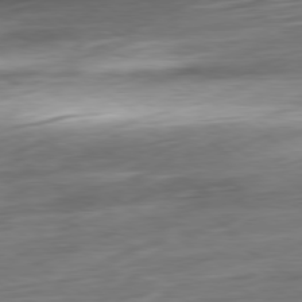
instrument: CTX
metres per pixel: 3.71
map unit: Ap
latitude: -80.3873
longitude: -69.4049
